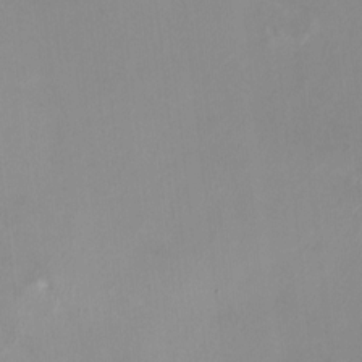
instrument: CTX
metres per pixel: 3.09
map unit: HNhu
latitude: -0.5007
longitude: -4.7246
